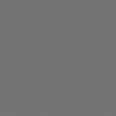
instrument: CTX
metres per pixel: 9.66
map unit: Hpe
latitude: 75.2915
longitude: -126.8191
